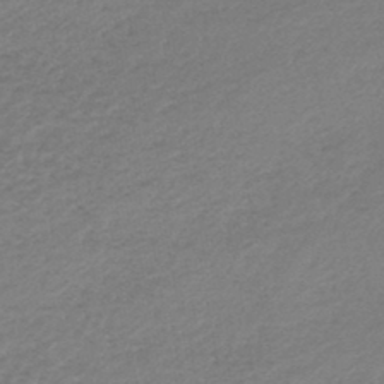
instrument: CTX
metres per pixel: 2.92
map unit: lHb
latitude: -44.6141
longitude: 69.4643
